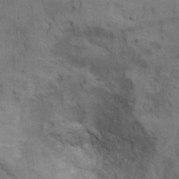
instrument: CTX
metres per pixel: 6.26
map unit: Ht
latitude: 10.9325
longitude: -39.5938
